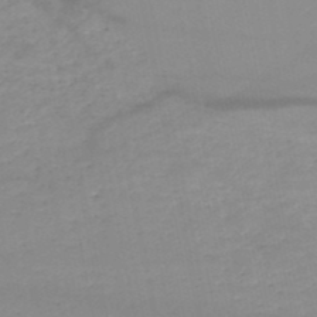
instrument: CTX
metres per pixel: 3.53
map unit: HNb
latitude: -49.8612
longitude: -40.8946
